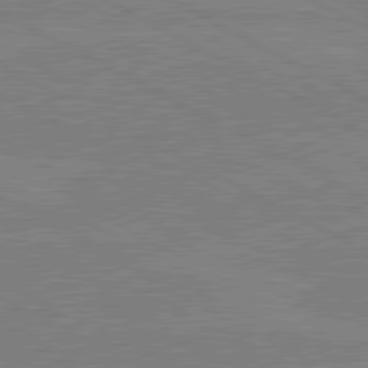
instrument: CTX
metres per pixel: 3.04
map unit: lApd
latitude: 80.3278
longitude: -127.9717
